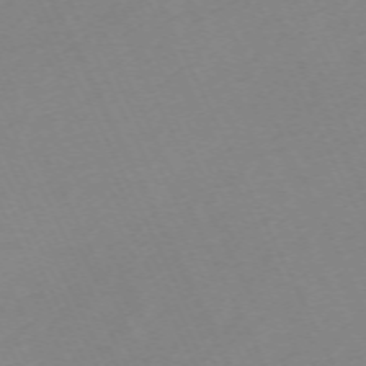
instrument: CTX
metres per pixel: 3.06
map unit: Hpe
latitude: -70.4818
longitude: 16.2929
